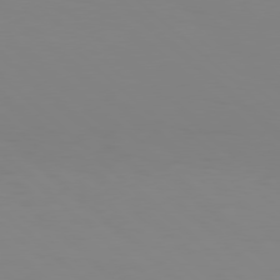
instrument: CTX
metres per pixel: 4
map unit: Hpe
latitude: 77.6316
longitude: -133.3104
